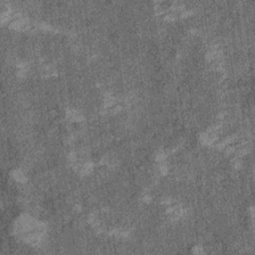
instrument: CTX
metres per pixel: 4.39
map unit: Ht
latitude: 8.3656
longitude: -37.5371
